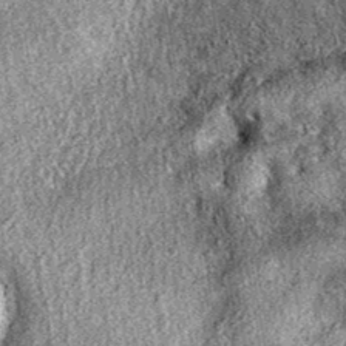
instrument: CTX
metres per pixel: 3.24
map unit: eAb
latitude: 37.1970
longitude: 111.5210
